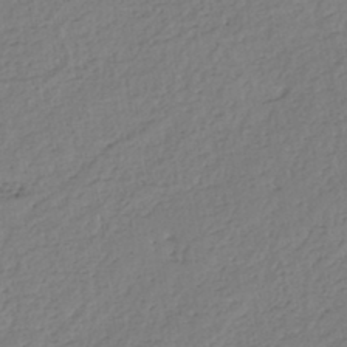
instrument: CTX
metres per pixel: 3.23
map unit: eHh
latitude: -45.3132
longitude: -28.4601
